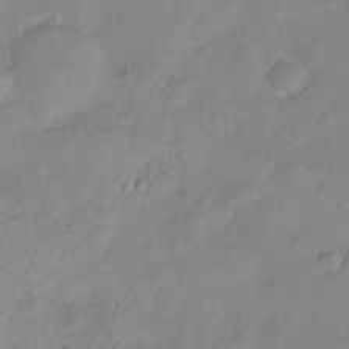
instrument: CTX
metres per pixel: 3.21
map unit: Ht
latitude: -5.7288
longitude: -20.9892
